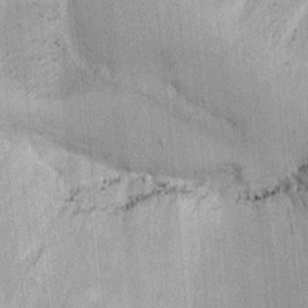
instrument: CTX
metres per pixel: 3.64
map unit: Ht
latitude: -3.4643
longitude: -13.7450
